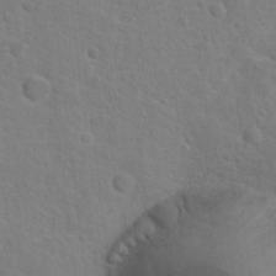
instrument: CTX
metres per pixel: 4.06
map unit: Hto
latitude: 22.2522
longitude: -47.4238
